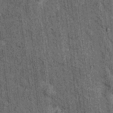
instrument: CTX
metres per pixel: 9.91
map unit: Hto
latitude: 14.7058
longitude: -35.8772
